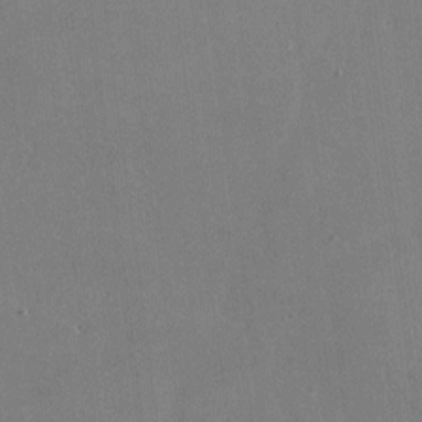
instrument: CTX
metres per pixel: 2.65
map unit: lHvf
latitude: -9.4643
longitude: -100.6491
